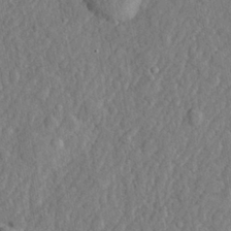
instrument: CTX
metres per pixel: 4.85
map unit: lHvf
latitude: 22.4034
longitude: 143.6532
